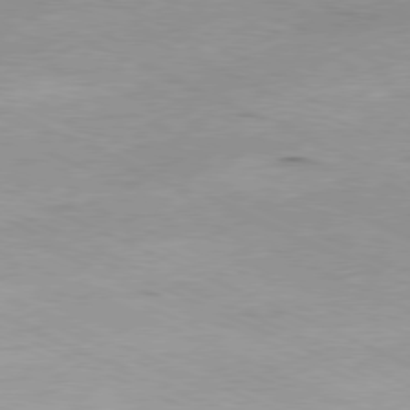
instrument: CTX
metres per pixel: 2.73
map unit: Ap
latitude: -80.0472
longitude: -66.6868
